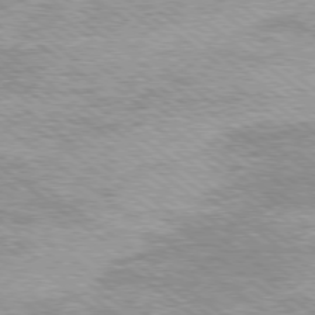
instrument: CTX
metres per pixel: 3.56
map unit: Ap
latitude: -79.2376
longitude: -82.1955
